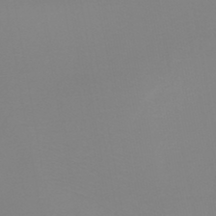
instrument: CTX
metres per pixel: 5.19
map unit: lHb
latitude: -44.5196
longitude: 63.7666
